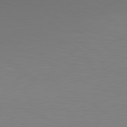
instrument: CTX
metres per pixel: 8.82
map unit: lApd
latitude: 80.3089
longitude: 138.4440
